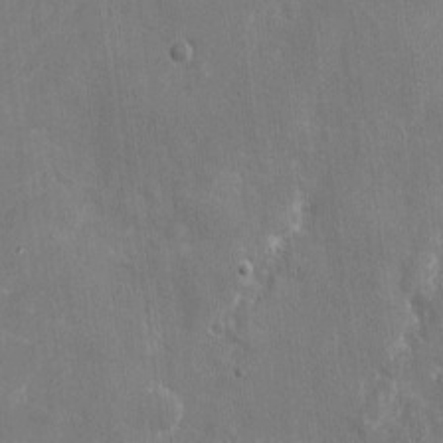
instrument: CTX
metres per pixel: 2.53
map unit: eHh
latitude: 9.6694
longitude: -70.5357
